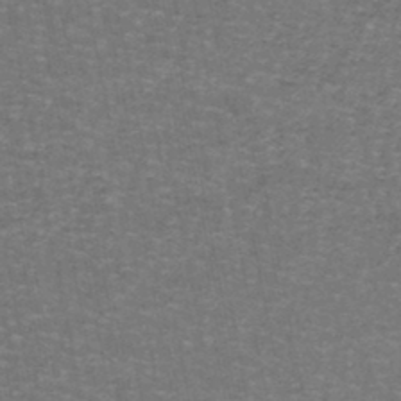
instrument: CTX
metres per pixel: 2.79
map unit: lHb
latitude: -43.7099
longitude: 54.9353
